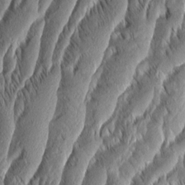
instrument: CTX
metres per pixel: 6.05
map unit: Aa
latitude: 8.4790
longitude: -131.0081
